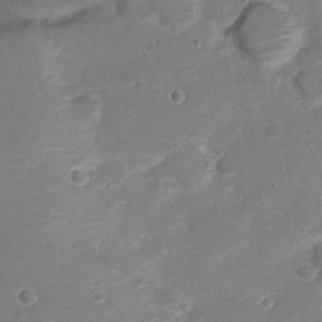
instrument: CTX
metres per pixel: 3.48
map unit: Nve
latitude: -22.0661
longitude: 104.8030
